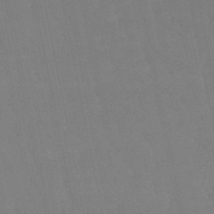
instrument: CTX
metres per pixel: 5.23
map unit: eHb
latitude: -50.4818
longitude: 75.9556
